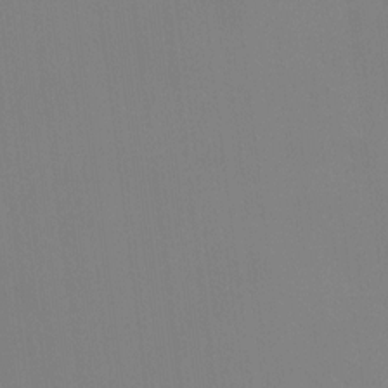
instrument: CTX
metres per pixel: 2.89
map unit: HNhu
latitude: 6.8380
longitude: 5.0108
